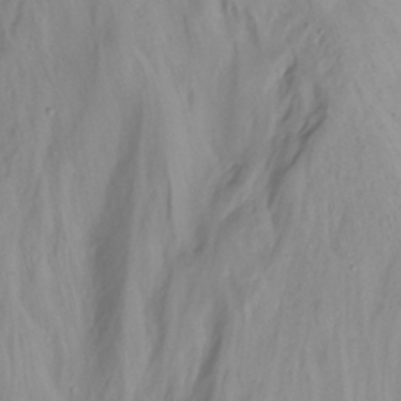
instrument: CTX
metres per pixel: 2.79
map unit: Nhu
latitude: -13.8989
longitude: -59.9906
